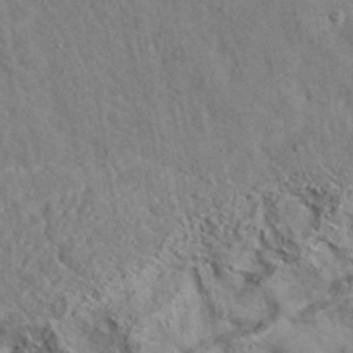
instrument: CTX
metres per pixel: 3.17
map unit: eAb
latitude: 34.8191
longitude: 110.2928
